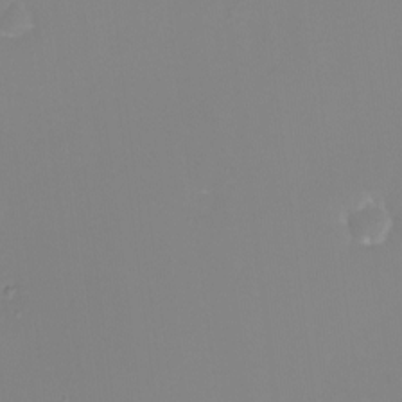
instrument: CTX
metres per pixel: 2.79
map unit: Nhu
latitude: -4.2361
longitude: -76.7813
